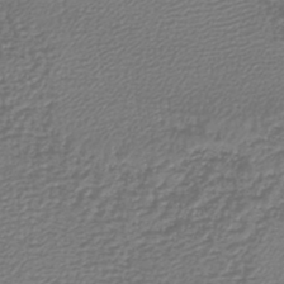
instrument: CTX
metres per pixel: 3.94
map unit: lHb
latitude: -45.4454
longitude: 62.0283
